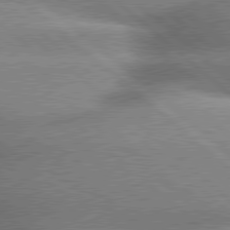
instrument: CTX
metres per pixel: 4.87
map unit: lApd
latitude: 79.7072
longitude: -148.0255
